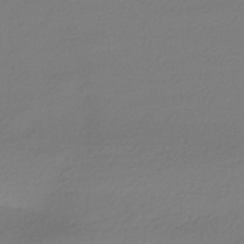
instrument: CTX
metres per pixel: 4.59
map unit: HNhu
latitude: -41.3509
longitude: 93.9556
